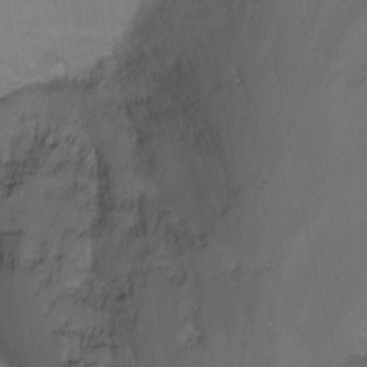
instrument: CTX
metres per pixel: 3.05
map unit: Nhu
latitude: -15.1998
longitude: -57.3859
